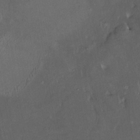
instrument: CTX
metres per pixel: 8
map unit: HNhu
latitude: 5.1592
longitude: 14.3496
